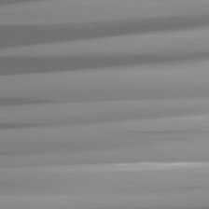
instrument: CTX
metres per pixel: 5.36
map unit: lApd
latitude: 81.7072
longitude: -147.0270
